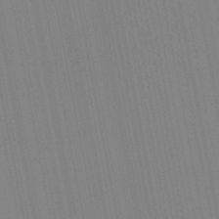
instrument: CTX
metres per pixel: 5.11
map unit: lHb
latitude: -48.7841
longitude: 67.0675
